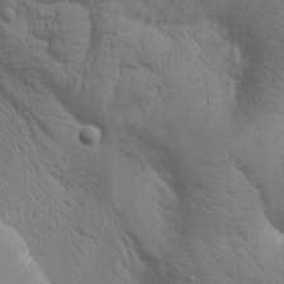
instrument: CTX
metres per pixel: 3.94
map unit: Htu
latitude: -0.5196
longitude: 174.2550
